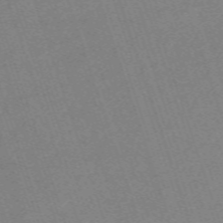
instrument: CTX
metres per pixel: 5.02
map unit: eHh
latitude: -63.2942
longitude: 50.2928
